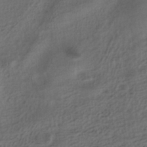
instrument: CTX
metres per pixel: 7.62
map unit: HNhu
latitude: -39.6155
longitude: 97.5777
